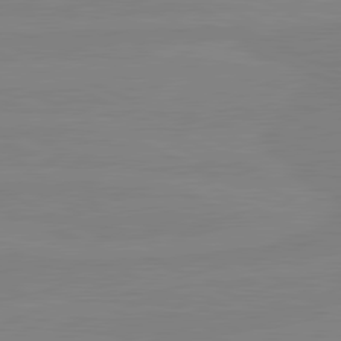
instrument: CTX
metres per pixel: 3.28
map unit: lApd
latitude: 81.2537
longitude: -177.8016
